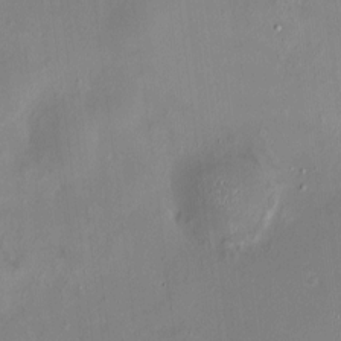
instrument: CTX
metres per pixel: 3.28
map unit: HNhu
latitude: 7.0269
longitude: 9.4832
